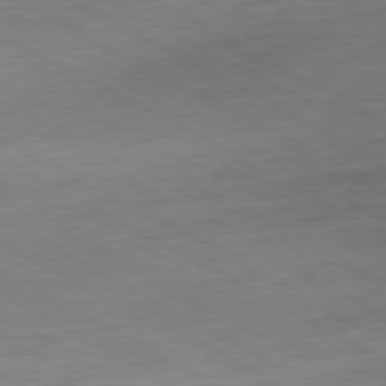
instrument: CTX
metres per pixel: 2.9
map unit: Ap
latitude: -80.4062
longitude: -83.5371
